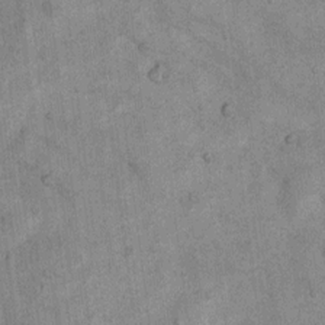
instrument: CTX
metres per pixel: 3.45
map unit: Nhu
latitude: 7.0080
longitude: -23.7261
